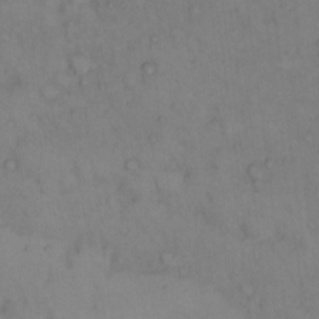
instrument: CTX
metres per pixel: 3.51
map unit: Hto
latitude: 11.4616
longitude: -61.1592
